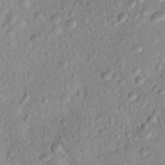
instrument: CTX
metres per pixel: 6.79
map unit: Nhu
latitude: 14.5357
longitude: -28.3656
